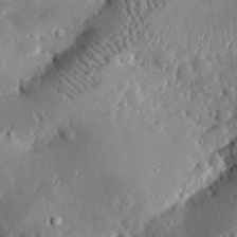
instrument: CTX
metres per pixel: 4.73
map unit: lHvf
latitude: 33.0270
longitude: -85.3104
